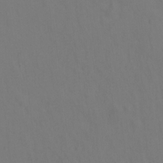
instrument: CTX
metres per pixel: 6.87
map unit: Hto
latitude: 0.1389
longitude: -34.1577
